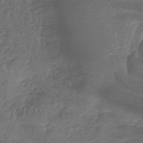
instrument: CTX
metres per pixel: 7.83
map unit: lHb
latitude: -38.0661
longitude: 61.5777
